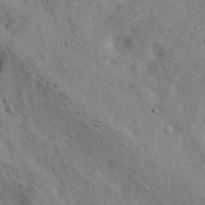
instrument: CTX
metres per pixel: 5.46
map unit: lAa
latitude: 19.6127
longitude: -140.1199
